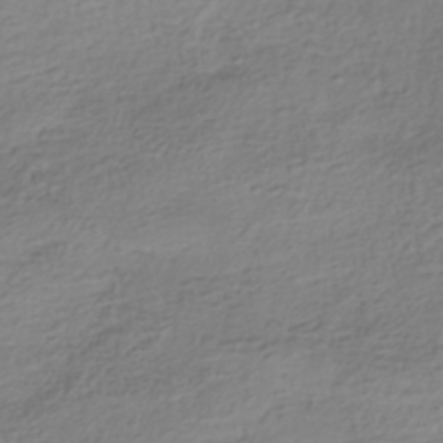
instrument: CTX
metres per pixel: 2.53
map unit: HNhu
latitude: -41.5399
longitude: 99.7289
